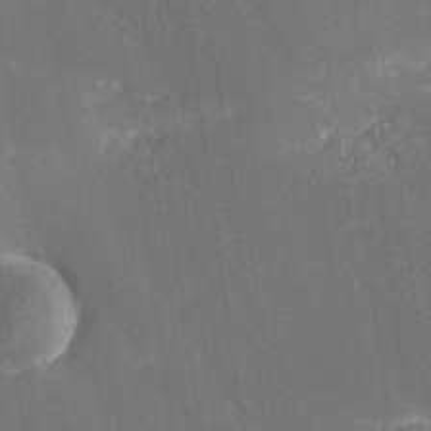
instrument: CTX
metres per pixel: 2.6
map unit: lHvf
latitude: 26.3845
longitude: 141.6155
